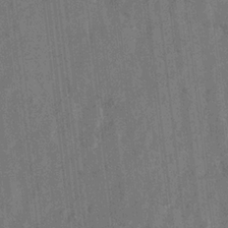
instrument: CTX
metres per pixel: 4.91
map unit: Hto
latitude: 8.1956
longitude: -34.8380
